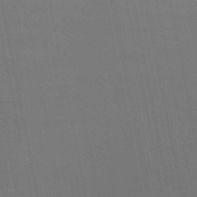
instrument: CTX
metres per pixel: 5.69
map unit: HNb
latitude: -47.4265
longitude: 58.4817
